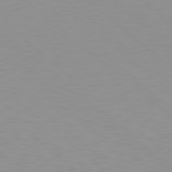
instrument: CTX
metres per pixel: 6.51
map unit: Hpe
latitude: 78.5735
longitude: -168.8569
